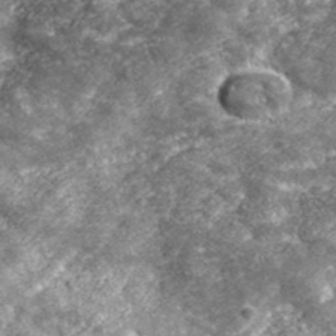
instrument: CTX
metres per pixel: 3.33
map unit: eHh
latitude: 42.8758
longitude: -89.5560
